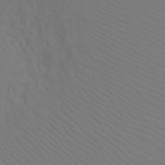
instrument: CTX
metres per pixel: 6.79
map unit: Ht
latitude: -9.2754
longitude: -38.4412
